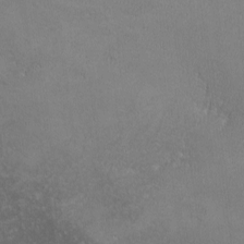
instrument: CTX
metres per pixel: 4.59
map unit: lHvf
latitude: -13.0487
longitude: -100.9136
